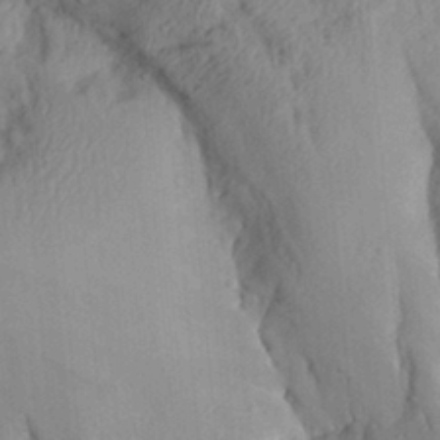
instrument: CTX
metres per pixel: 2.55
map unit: Aa
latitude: 29.1214
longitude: -132.8002
